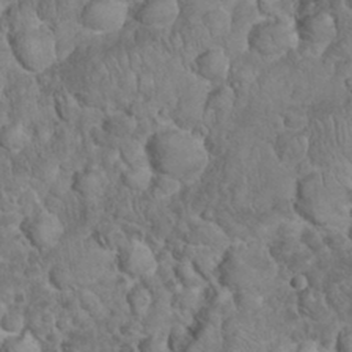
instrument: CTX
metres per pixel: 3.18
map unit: eHh
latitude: 32.9136
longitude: -64.5357
